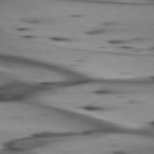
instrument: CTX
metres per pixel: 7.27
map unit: lApd
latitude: 75.6316
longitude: -65.8772
